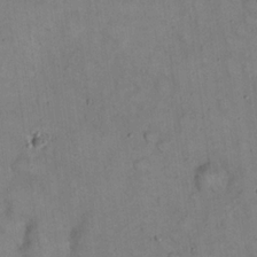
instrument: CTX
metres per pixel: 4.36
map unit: eHh
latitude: 20.3468
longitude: -60.1955
